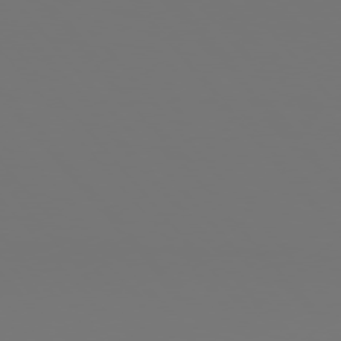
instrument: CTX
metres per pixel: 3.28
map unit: Hpe
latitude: 76.1011
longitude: -135.2537
